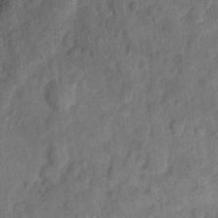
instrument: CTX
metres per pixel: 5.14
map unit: eHh
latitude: 8.7246
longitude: -63.6694
